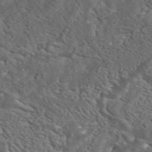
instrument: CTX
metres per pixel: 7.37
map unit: ANa
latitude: 42.4979
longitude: 14.6330
